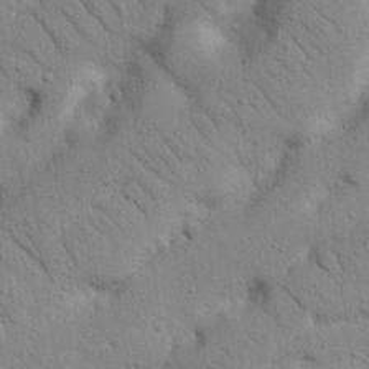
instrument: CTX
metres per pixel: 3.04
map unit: Nhu
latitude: 22.5168
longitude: -74.7813
